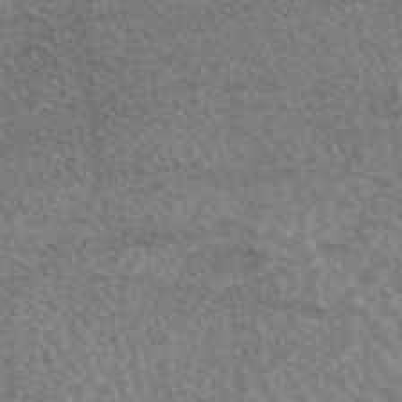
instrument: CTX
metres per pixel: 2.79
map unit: eAb
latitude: 45.0458
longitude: 109.2187
